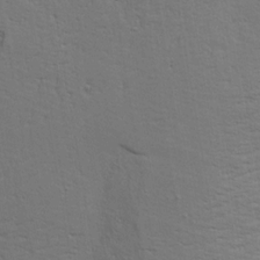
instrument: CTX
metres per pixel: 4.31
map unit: Aa
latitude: 18.0255
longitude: -125.4237
